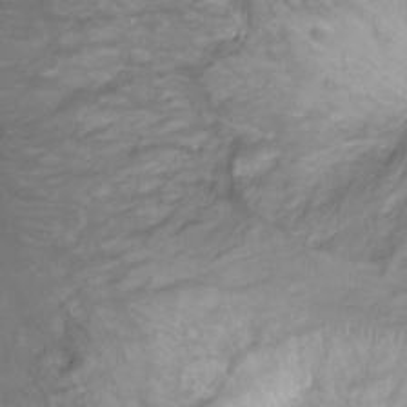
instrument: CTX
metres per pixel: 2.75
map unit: Ht
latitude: -9.2943
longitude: -20.4412
